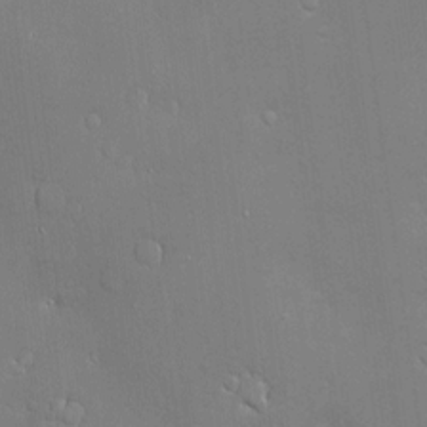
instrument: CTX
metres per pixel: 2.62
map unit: Hve
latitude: -11.0864
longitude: 174.1794
